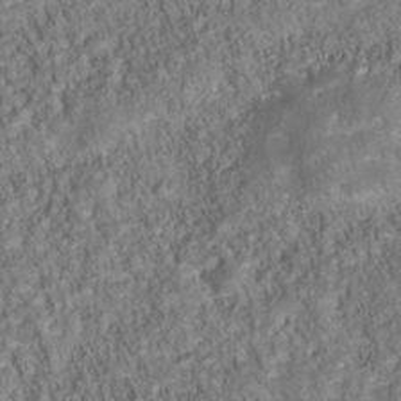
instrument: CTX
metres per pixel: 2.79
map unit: Nhu
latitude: -40.1795
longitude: -85.6316
